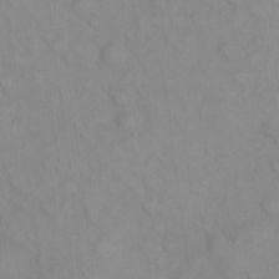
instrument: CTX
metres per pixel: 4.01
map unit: eHh
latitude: 22.3845
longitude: -59.4615
